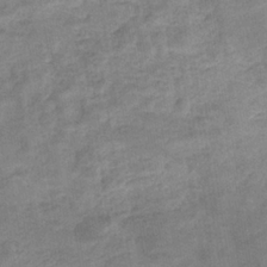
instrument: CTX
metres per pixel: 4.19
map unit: eHb
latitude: -35.5399
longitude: 77.4265
